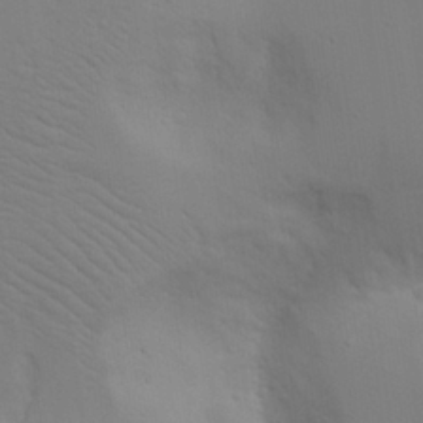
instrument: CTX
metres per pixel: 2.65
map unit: Aa
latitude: 25.8583
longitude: -130.0633
